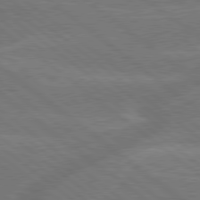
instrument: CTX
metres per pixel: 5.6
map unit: Hpe
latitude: 79.1026
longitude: -153.1592
